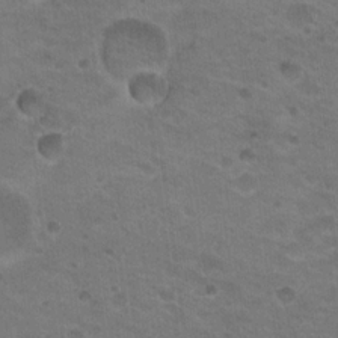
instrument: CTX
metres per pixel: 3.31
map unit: Nhu
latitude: 18.2711
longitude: -32.6490
